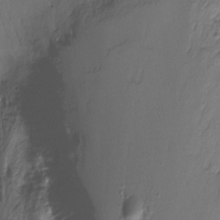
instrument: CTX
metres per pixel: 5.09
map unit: Ht
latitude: -12.9164
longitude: -45.1970
